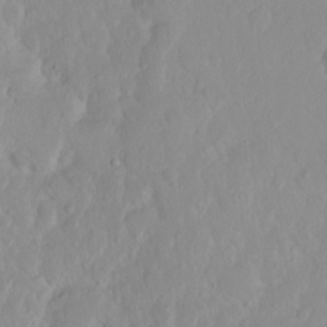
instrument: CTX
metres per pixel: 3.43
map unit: eHh
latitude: 1.4615
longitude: -55.4993
